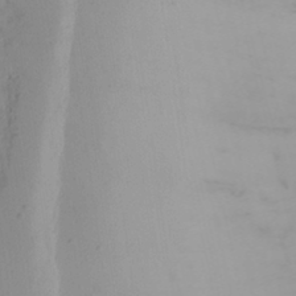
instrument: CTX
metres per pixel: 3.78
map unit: Aa
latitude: 24.0822
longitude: -131.6316
